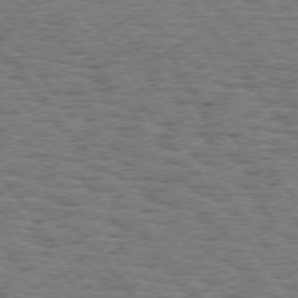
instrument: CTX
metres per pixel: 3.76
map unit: Hpe
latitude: 74.8569
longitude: -135.0836
